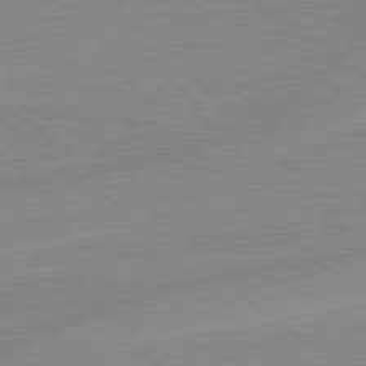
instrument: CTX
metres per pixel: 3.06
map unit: Hpe
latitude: 78.8947
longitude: -144.4223
